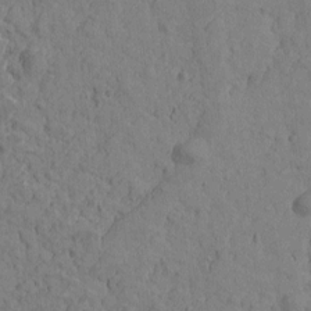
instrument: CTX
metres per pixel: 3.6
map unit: Htu
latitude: -1.4077
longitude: -175.4804
